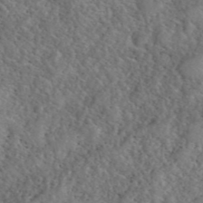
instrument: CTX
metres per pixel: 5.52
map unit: eHh
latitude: 40.7057
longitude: -56.9702
